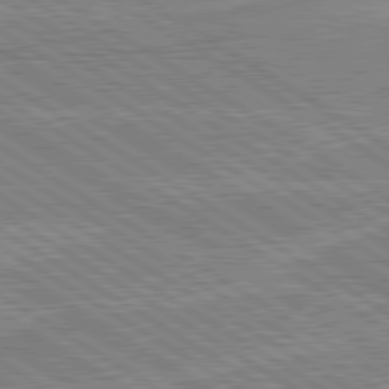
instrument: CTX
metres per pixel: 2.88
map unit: lApd
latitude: 80.5168
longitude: 170.2173
